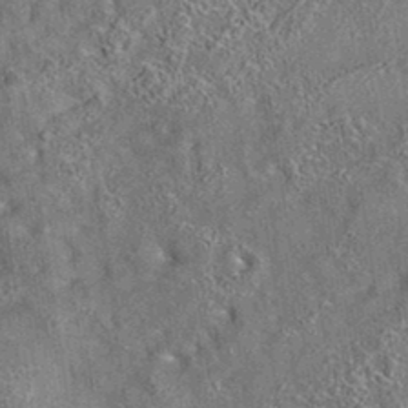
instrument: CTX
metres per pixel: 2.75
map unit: eAb
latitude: 35.4804
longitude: 112.5196
